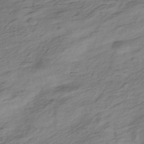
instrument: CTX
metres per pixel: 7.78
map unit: HNhu
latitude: -41.7289
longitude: 99.0675
